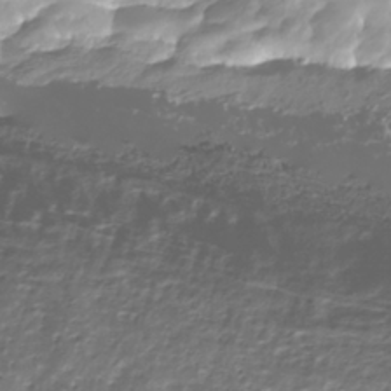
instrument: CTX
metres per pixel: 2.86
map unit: Nhu
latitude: -39.3699
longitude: -82.5167
